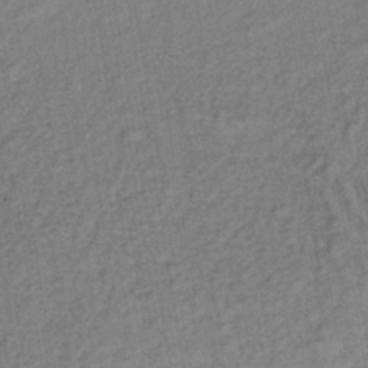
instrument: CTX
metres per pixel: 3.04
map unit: lHb
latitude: -39.0109
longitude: 62.4629
